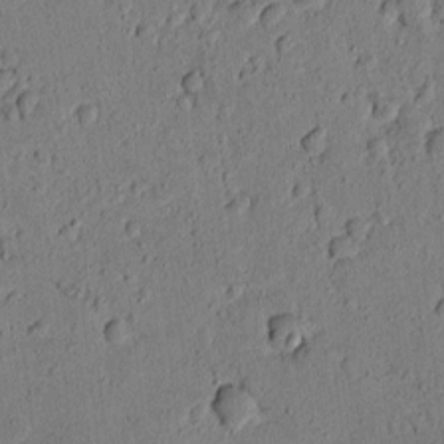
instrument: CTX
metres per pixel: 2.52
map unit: lAvf
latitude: 7.9717
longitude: 169.6155
